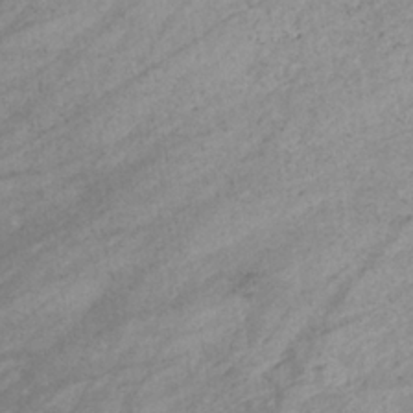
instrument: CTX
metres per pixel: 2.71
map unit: eHb
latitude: -33.1620
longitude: 70.8030
